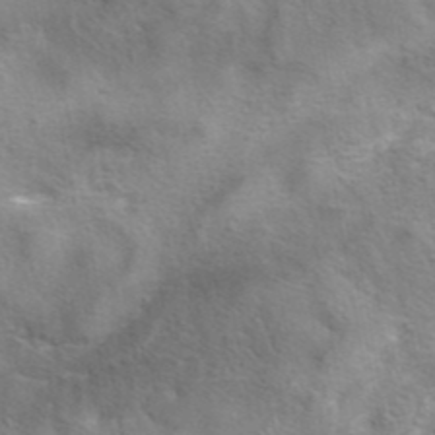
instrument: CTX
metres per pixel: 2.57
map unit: eAb
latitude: 41.7260
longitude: 103.6155
